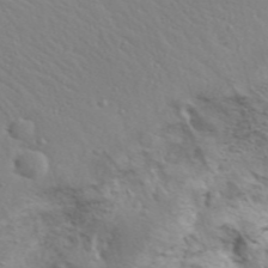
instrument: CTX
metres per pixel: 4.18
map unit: Aa
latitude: 29.4426
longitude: -146.2145
